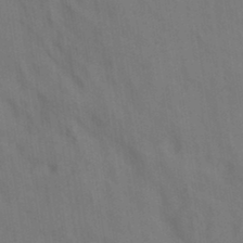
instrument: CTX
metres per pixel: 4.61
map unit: eAb
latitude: 35.1403
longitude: 111.4076
